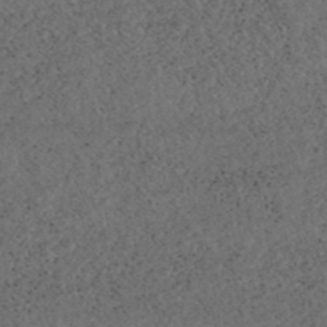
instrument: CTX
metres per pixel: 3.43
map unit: ANa
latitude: 41.6693
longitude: 26.4440
